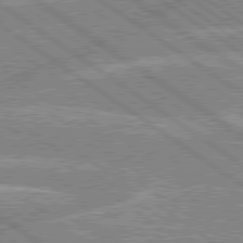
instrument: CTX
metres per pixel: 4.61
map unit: lApd
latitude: 79.2159
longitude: -157.6504
